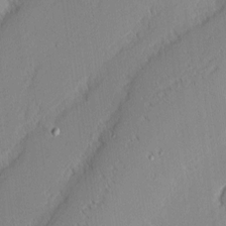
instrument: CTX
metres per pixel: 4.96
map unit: Nhu
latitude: 2.1389
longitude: -77.4048
